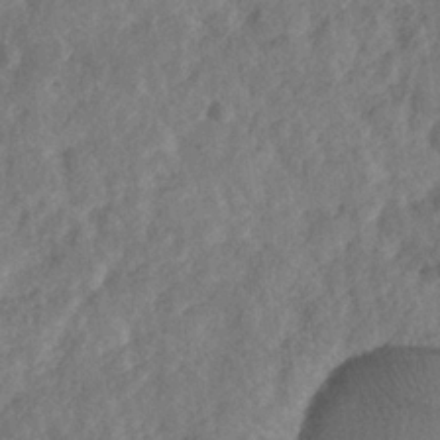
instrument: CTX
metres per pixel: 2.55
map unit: Nhe
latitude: -36.3495
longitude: -176.4601
